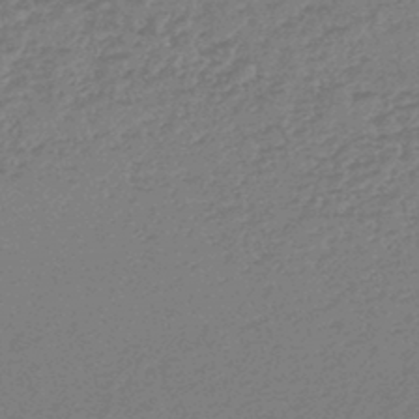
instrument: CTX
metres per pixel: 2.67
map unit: lHb
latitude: -43.3509
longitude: 79.5588
